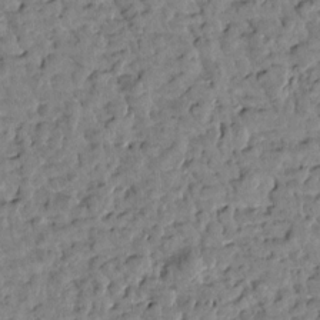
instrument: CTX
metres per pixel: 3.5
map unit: Htu
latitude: 1.0458
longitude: -179.4238
